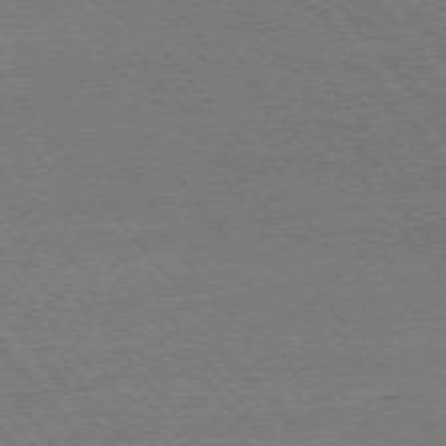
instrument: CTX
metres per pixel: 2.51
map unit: Ap
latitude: -75.0298
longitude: -81.9528
